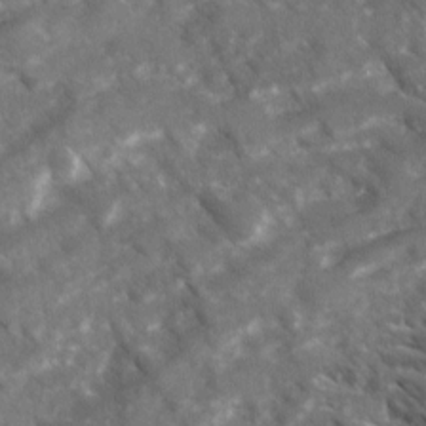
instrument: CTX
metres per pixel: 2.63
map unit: Ave
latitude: 17.0836
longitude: -130.7814
